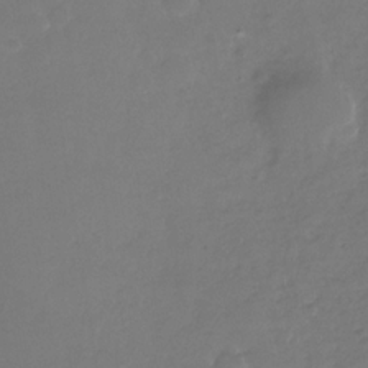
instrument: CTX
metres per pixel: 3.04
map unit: Nhe
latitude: -34.4440
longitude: -87.8205
